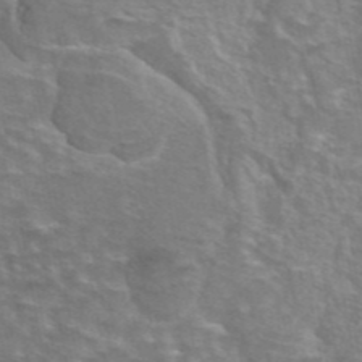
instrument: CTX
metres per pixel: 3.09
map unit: eAb
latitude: 44.9702
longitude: 106.2929
